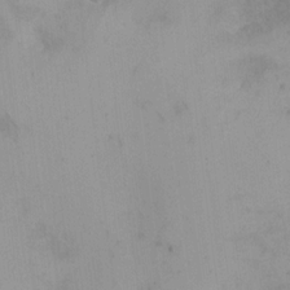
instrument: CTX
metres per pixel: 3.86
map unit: eHh
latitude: -9.5210
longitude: -66.7813
